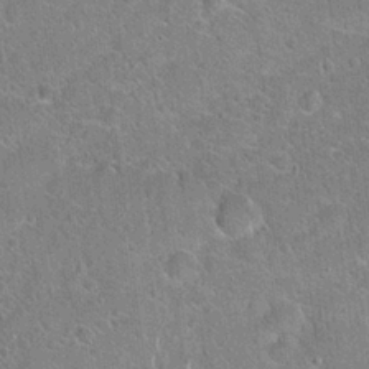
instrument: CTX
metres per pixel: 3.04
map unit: Hto
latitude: 20.5168
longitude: -51.0647
